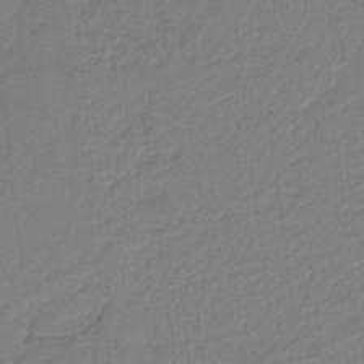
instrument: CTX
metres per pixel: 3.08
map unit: HNb
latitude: -37.5966
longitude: 56.2361
